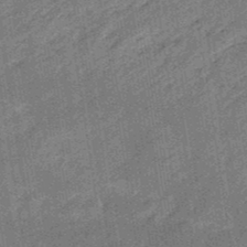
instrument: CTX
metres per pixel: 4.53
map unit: eHb
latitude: -48.2173
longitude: 85.3131
